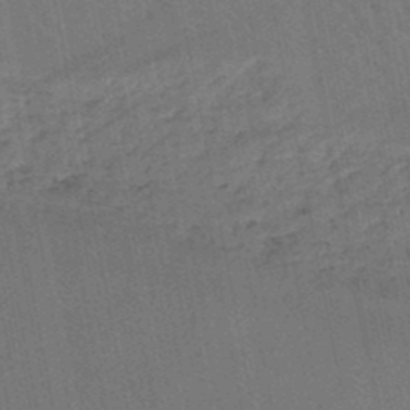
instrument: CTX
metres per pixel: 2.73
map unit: lHb
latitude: -47.0297
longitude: 76.8408
